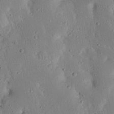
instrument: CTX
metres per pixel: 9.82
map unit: Nhu
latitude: 22.9136
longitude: -72.8380
